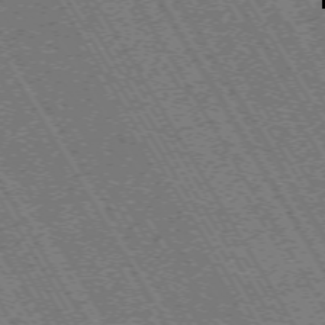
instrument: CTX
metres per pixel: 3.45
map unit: Hpe
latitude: -70.6330
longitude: 10.8408
